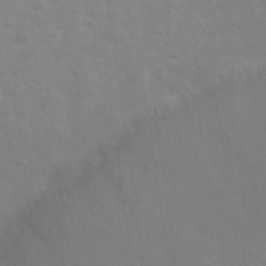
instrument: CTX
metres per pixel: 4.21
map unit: Nhu
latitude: 25.6693
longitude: -51.7638
